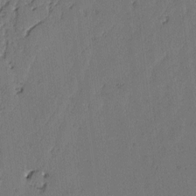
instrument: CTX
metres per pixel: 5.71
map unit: lAvf
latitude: -2.8974
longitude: -107.0081
